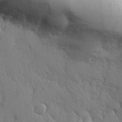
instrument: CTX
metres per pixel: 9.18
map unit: Hve
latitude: 27.1025
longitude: 150.4440
